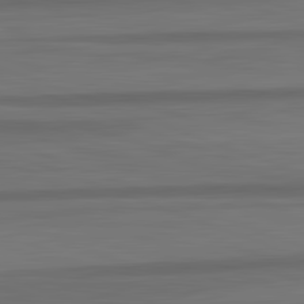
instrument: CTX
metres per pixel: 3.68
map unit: lApd
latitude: 82.8757
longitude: 177.3132
